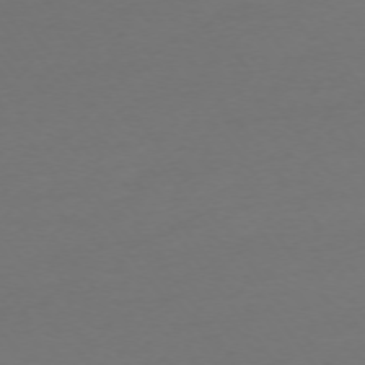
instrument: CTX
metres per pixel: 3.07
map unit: Ap
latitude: -74.6141
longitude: -72.5357
